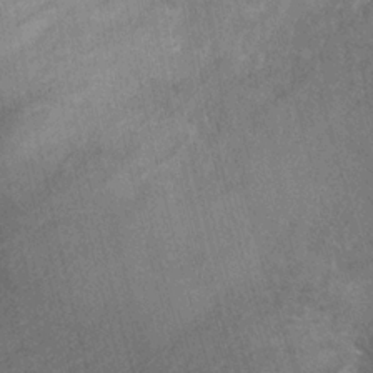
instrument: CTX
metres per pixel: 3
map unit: Ht
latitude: -1.0865
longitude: -15.6883
